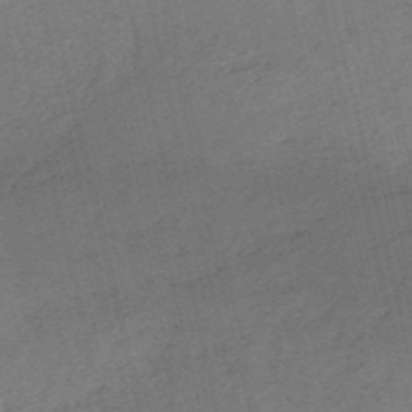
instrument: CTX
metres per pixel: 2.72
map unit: HNb
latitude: -54.0283
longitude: -41.7638
